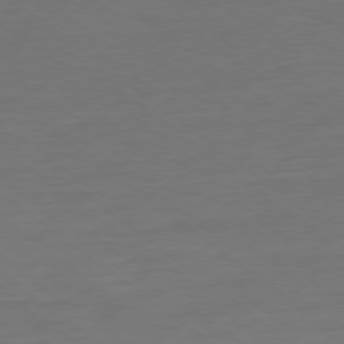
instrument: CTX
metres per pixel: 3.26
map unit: Ap
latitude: -79.0108
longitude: -89.4616
